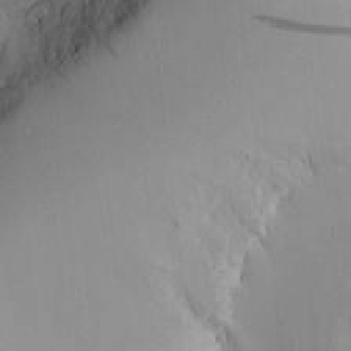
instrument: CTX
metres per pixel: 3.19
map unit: Aa
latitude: 20.4790
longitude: -144.8380
